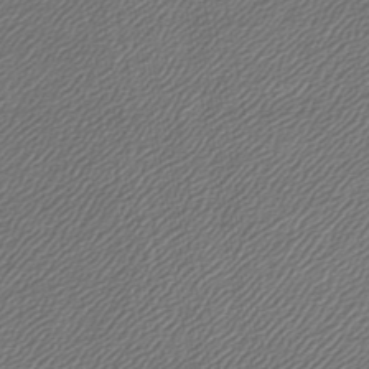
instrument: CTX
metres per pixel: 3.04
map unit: lHb
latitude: -43.7288
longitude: 61.8233
